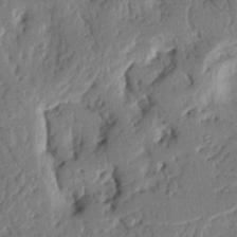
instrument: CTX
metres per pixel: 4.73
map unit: Nhu
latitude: 15.1970
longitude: -78.7624
